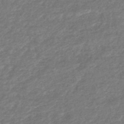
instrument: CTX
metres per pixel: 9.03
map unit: HNhu
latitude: -48.3118
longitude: 97.0487
